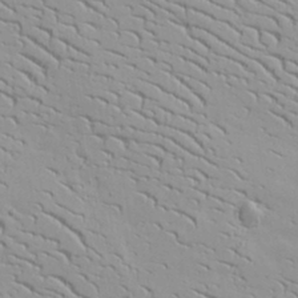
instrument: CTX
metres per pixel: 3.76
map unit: lAvf
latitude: 16.4034
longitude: -125.3859
